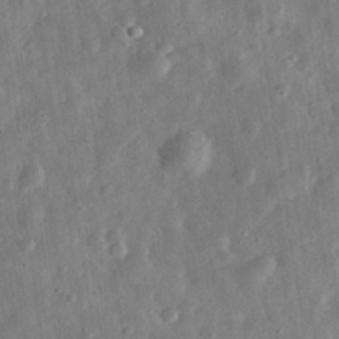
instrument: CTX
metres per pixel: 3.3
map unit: eHh
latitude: 31.6505
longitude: -76.9891
